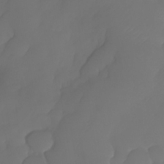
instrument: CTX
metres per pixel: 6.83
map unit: Nhe
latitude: -33.8801
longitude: -145.1214
